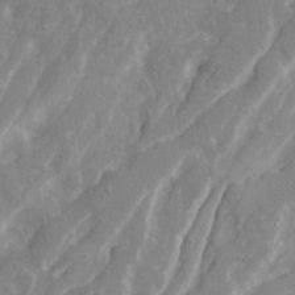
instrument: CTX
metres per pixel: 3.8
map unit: Ave
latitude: 20.9514
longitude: -130.6113
